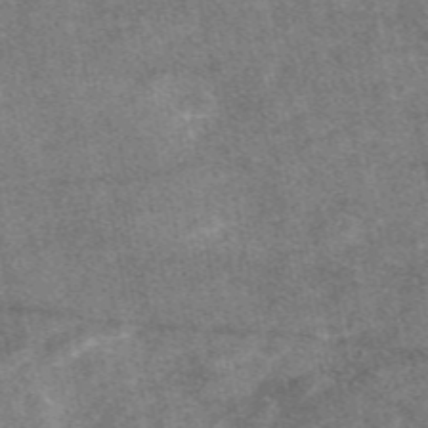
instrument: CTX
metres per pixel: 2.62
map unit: eAb
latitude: 47.1592
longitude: 121.3509
